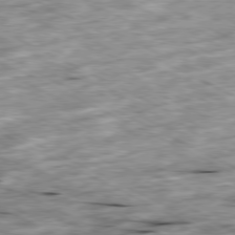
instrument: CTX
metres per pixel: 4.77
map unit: Ap
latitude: -79.8422
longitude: -67.7071
